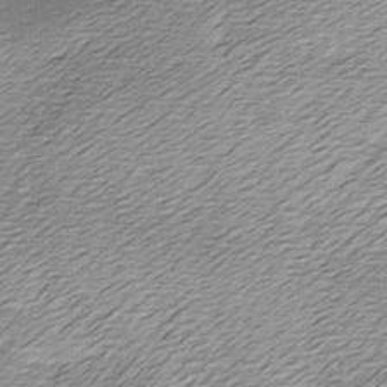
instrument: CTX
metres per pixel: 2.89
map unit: Ave
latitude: -7.6722
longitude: -123.4804
